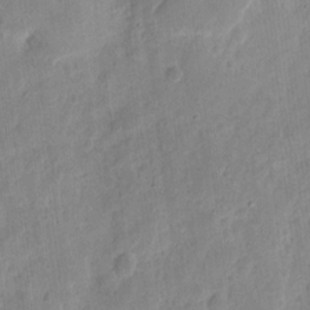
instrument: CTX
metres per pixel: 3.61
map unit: eHh
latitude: 13.0081
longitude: -73.1593
